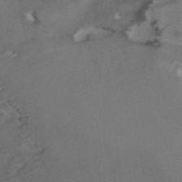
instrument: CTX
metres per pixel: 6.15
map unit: ANa
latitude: 39.8583
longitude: 28.8219
